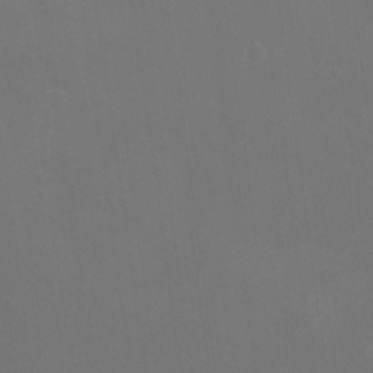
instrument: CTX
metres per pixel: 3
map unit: Ht
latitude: -9.6722
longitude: -46.3279
